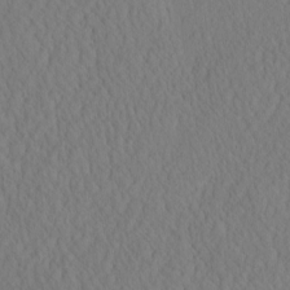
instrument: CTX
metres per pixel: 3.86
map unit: eHh
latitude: -3.1620
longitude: 15.9745
